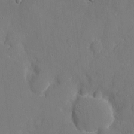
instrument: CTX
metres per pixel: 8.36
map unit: eHh
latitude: 6.5168
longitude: -68.3090
